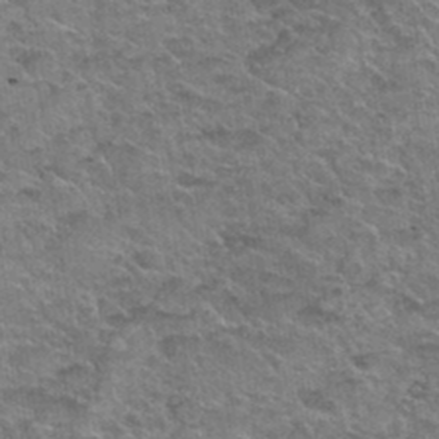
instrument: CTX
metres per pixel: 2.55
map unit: Hto
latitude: 34.8947
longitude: -52.5168
